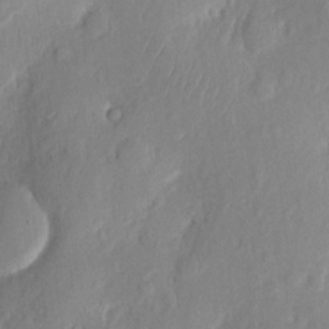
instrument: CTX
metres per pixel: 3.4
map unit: eHh
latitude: 7.3104
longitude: -75.2348
